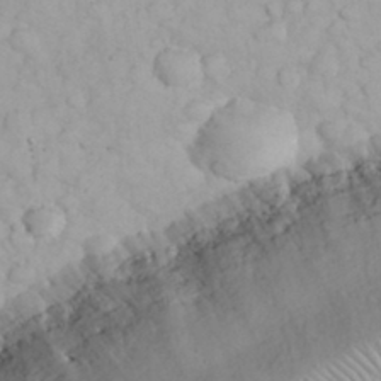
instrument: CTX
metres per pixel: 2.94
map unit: eHh
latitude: 32.3089
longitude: -62.9703
